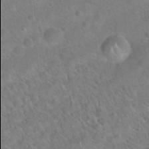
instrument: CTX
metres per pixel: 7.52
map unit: Hto
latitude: 20.8002
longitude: -49.9906
